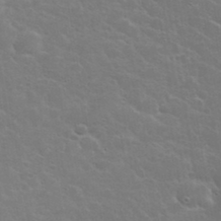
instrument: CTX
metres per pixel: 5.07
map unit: eHh
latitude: 36.3845
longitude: -66.4223
